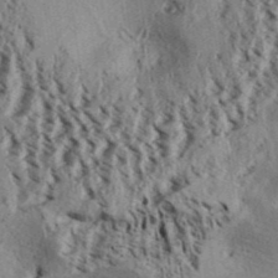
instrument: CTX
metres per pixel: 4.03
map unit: Aa
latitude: 32.4601
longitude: -137.0837
